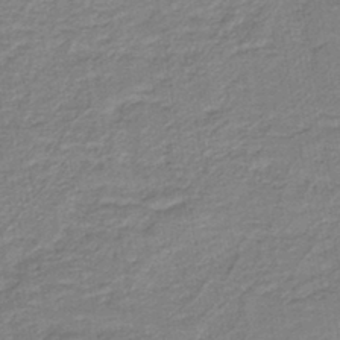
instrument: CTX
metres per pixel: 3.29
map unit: HNb
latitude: -40.8408
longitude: 50.8030
